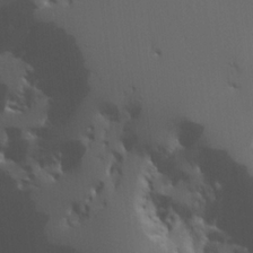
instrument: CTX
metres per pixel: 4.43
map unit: lHvf
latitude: 21.9528
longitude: 145.9367
